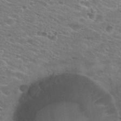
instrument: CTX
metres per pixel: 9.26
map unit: Hto
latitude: 28.5168
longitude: -48.9325
